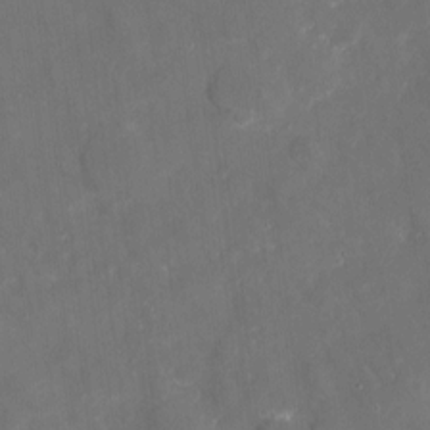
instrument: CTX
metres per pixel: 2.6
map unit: eHh
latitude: 4.4790
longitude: -70.0444
